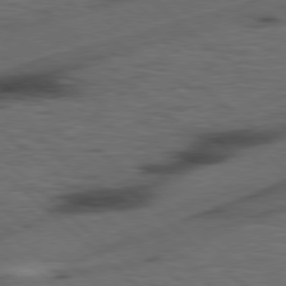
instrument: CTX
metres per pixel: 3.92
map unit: Hpe
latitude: 78.1956
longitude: -155.6694
